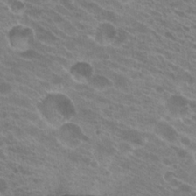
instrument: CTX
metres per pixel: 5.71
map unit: Hto
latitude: 21.6316
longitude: -38.3656
